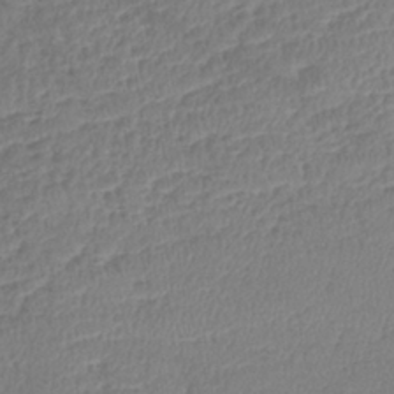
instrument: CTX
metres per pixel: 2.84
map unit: lHb
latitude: -39.0109
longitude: 73.6155
